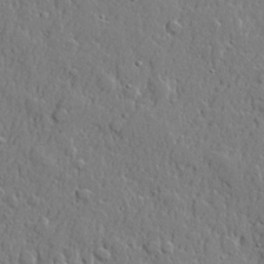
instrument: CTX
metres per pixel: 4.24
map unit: lHvf
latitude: 21.7828
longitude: 143.2942
